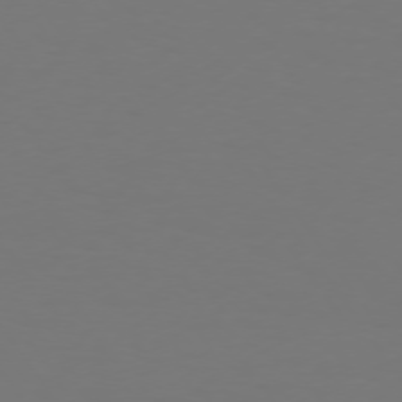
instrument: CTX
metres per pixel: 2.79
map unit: Hpe
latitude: 73.5560
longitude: -123.4426
